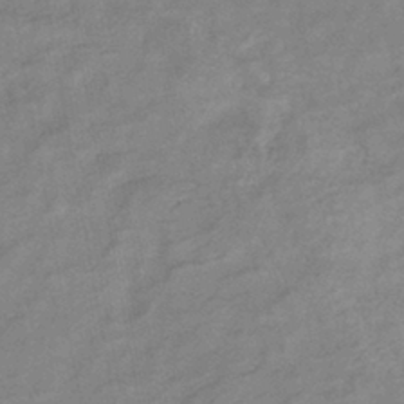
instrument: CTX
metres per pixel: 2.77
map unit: lHb
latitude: -40.8408
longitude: 76.8597
